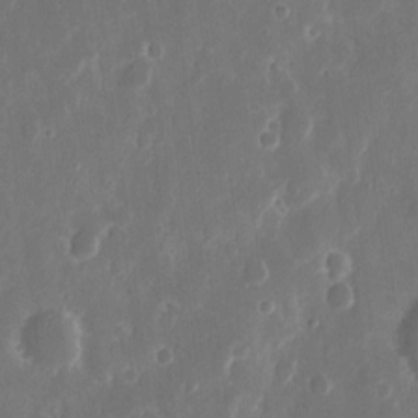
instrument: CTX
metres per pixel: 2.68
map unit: eHh
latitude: 11.7828
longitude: -71.6883
